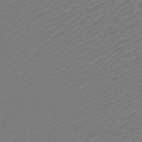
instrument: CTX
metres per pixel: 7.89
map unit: lHb
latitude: -42.7652
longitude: 78.0661
